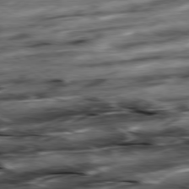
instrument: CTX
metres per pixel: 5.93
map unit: Hpe
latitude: -79.3320
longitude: -20.4034
